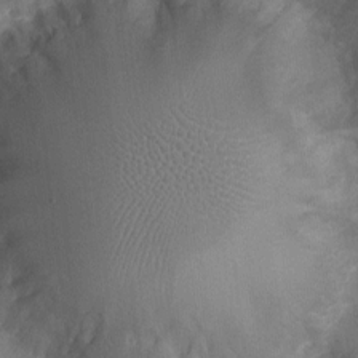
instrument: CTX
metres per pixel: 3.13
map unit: Ht
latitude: -3.8044
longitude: -15.6316
